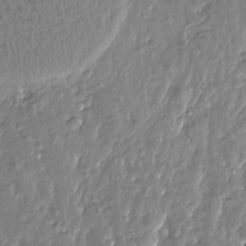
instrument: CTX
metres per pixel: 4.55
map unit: Htu
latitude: -0.0283
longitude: -179.2915
